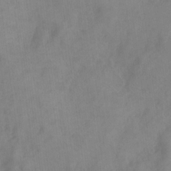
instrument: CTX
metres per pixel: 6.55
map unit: Ave
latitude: 18.7435
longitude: -131.6883
